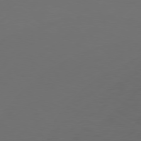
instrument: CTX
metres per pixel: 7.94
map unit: Hpe
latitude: 76.2522
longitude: -130.2901
